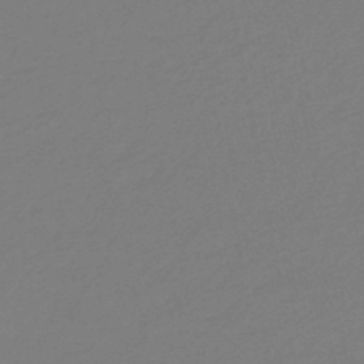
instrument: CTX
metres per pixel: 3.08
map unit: eHb
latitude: -46.4629
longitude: 88.5196
